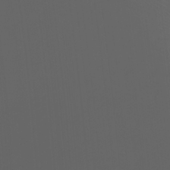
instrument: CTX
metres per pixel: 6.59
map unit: Htu
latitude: -11.8233
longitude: -72.8380
